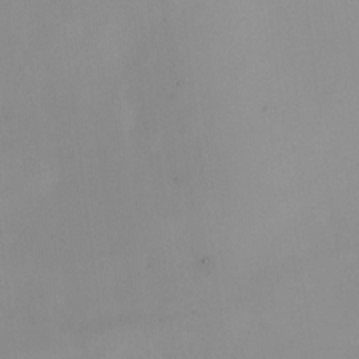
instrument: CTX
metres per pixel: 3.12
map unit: HNhu
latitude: 6.1200
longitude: 9.0108
